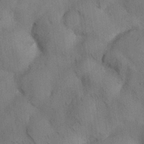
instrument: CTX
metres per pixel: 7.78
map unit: Nhu
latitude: 26.3089
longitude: -71.8961
